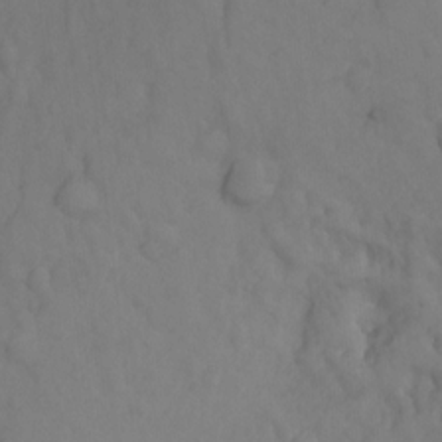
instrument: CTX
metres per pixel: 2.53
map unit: Hto
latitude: -2.9163
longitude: -33.7450
